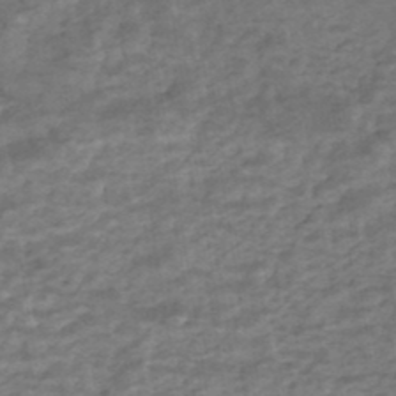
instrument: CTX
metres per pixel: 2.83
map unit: HNhu
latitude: -45.8611
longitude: 106.6330
